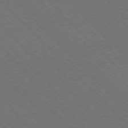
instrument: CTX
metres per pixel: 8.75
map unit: Hpe
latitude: -77.5021
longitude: -12.6302
